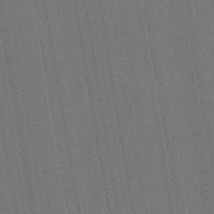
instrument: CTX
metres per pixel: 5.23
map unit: lHb
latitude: -47.6722
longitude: 74.5763
